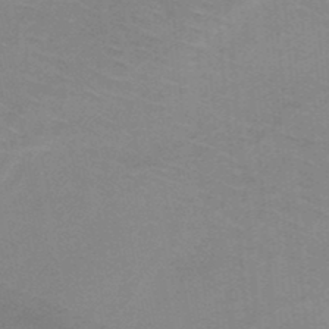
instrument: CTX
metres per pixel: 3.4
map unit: HNb
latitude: -47.2187
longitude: -46.1578
